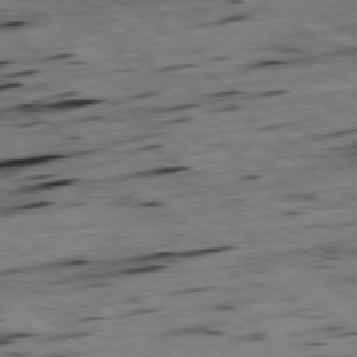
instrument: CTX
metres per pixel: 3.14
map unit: Hpe
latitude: -79.1242
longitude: -20.5735
